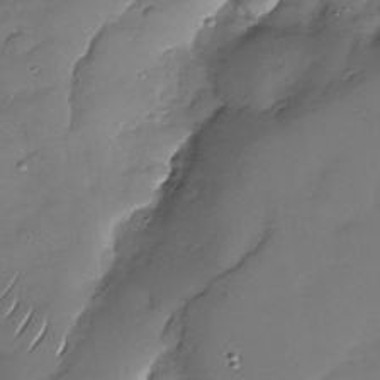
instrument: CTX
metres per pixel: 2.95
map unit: Nhu
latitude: -28.2928
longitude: -65.0647
